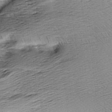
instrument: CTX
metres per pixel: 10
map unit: Aa
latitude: 8.7813
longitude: -141.4615
